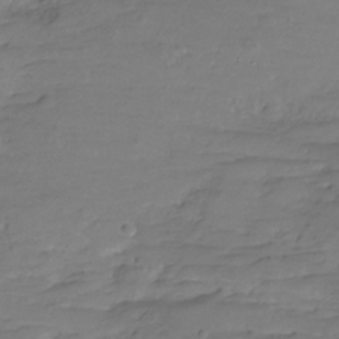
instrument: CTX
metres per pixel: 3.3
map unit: Hve
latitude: -27.7855
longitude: 91.5777
